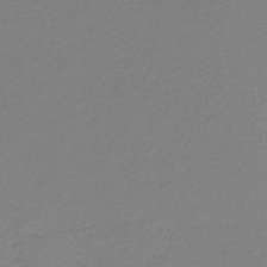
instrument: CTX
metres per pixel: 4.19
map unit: lHb
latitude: -44.7085
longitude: 60.1039
